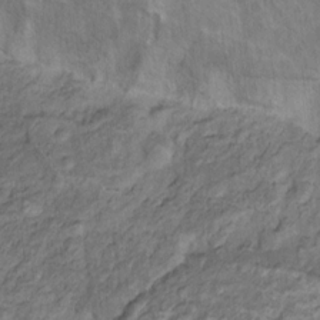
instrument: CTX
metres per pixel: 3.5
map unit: Nhu
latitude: 11.2537
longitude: -27.3671
